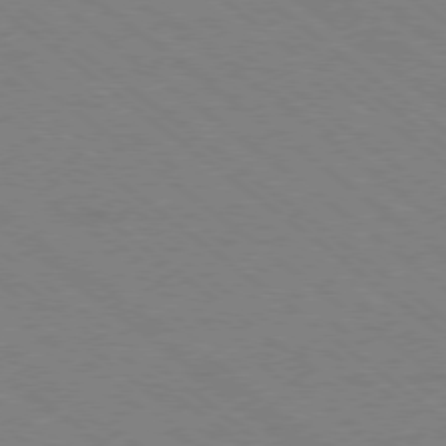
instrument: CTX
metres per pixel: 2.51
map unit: Ap
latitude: -78.9919
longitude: -64.7057
